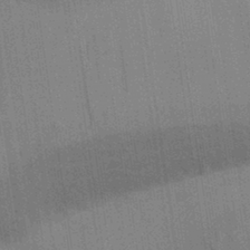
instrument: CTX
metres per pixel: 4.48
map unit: Aa
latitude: 32.4601
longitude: -139.8961
